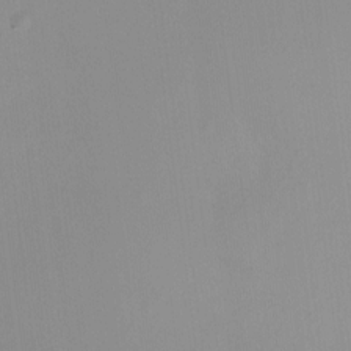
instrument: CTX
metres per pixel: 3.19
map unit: HNhu
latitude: -2.0661
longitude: -7.3860
